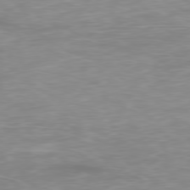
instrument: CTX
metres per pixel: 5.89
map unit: Ap
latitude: -78.7085
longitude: -97.9528
